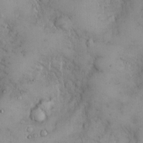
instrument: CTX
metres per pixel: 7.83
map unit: Hto
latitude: 12.0822
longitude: -59.1592
